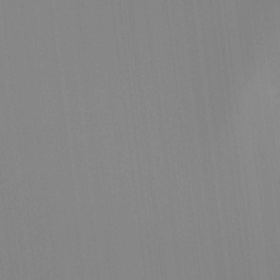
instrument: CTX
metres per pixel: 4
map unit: Hto
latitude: -8.0472
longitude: -51.3292
